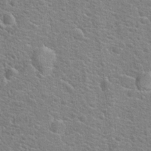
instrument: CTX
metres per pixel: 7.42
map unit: Hto
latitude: 20.1578
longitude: -44.3845
